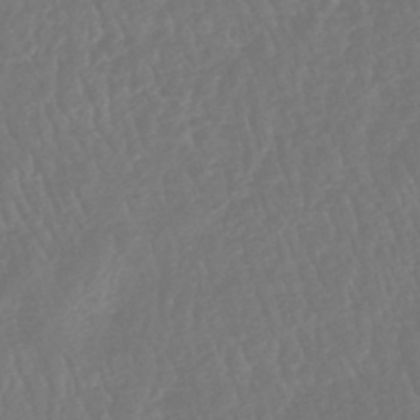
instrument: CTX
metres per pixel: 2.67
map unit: HNhu
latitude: -48.5763
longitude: 102.0850
